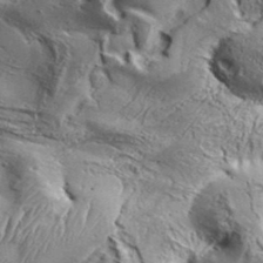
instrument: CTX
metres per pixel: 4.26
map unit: Aa
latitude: 34.3656
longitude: -135.1214
